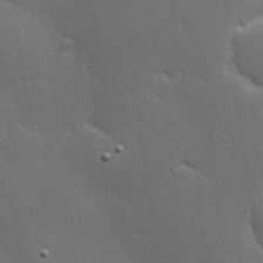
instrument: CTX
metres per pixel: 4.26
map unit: Hve
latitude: 27.5749
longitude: -94.0633
